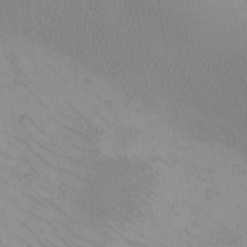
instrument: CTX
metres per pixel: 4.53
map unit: eHh
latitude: -8.8030
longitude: -67.9339
